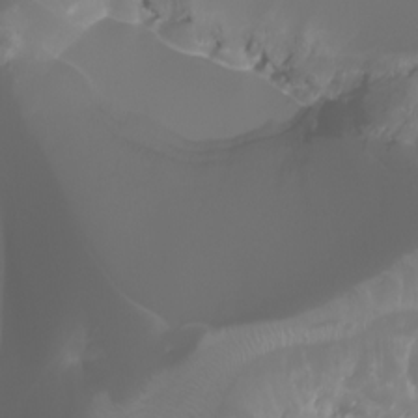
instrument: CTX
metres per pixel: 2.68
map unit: Aa
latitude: -6.4062
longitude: -72.4412
